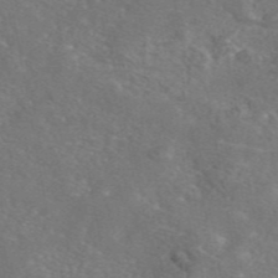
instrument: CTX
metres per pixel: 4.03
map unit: eAb
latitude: 46.5546
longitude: 106.6897
